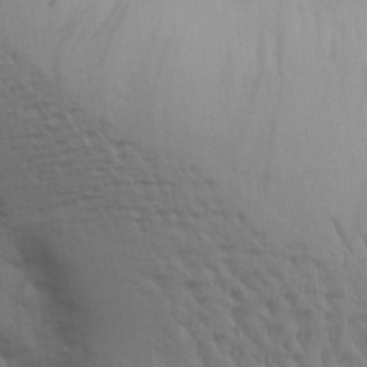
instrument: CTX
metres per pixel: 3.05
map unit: Aa
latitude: 26.5168
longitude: -136.5735
